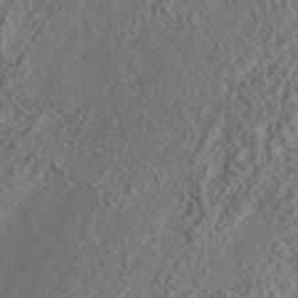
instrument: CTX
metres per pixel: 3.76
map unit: eAb
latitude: 43.4993
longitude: 116.1605
